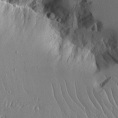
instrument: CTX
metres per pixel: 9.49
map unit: Aa
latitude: 12.9703
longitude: -126.1200
